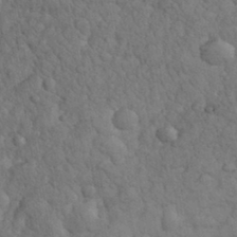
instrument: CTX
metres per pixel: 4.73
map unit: eHh
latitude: 31.9151
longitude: -67.2914
